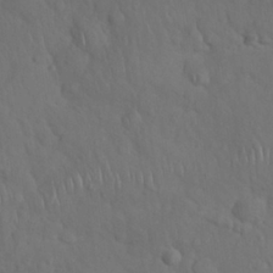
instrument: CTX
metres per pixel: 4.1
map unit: Nhu
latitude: 27.9150
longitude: -65.1403
